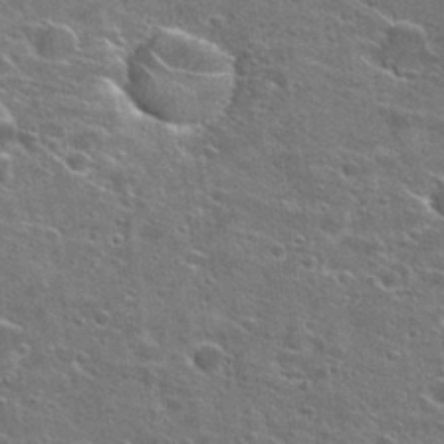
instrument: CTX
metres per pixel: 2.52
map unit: Hto
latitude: 28.1200
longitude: -45.2537
